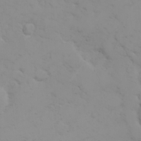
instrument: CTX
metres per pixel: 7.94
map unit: HNhu
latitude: 7.0080
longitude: 14.1417
